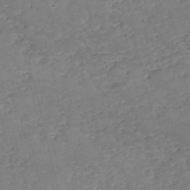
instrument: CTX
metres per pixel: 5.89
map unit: eHh
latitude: -55.3321
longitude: -90.2145
